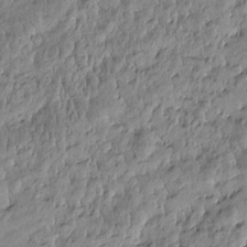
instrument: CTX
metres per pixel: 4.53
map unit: Htu
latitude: -5.0297
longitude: 177.0486
